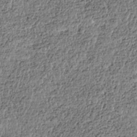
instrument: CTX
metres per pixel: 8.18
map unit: HNhu
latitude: -36.7085
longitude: 33.7667
